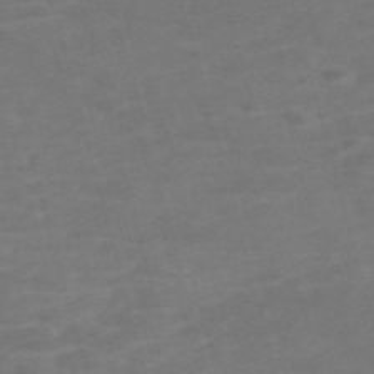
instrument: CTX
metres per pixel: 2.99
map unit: Nve
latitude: -59.2375
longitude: 59.3131
